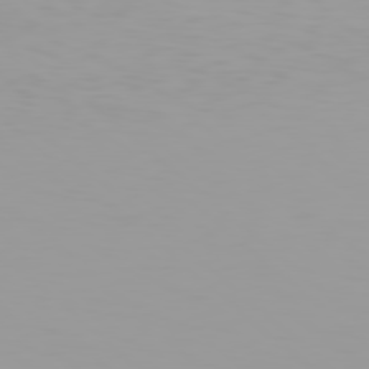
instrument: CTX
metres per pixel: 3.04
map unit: Hpe
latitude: 78.2712
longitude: -145.2915
